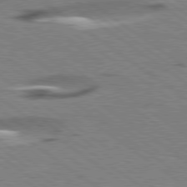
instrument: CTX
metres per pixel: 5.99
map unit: lApd
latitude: 78.9703
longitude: -51.6505
